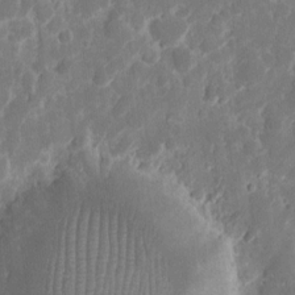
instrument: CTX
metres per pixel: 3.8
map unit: eHh
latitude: 11.5182
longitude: -71.8772
